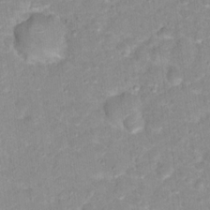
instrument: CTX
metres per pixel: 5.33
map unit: Hto
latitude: 17.2159
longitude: -35.5371
